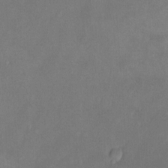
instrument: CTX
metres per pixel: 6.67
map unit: Ht
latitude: -7.0864
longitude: -35.0836
